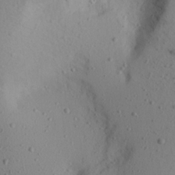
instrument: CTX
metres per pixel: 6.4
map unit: Aa
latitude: 21.2915
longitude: -145.5182
